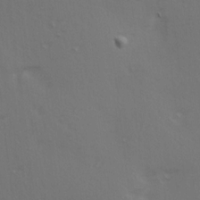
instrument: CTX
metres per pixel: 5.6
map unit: Ave
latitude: 14.5357
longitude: -105.5938
